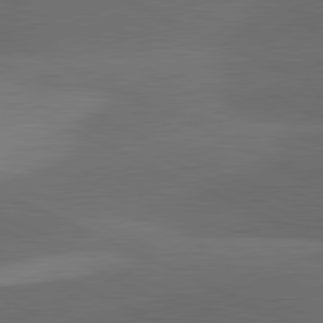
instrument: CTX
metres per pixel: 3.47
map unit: lApd
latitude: 81.6127
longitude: 126.5384
